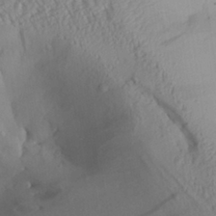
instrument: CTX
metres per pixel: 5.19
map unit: Aa
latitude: 28.1578
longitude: -133.9717
